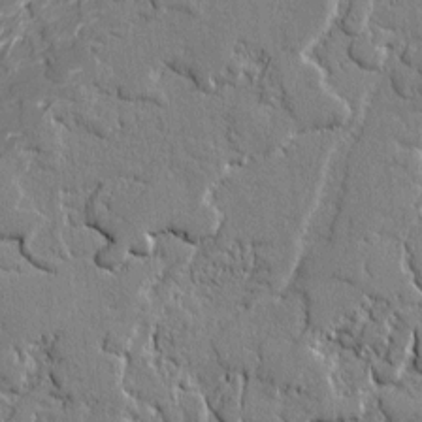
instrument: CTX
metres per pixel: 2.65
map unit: lAvf
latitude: -0.6708
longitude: -109.1781
